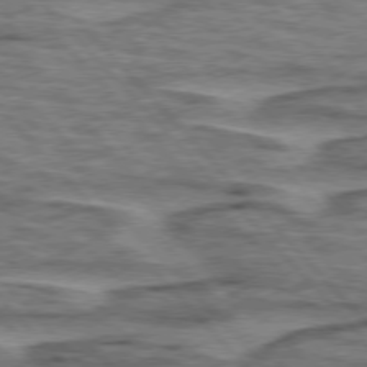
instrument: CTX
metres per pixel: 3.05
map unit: lApd
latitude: 76.3089
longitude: -77.5182
